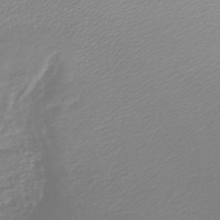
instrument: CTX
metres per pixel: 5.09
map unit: lHb
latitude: -44.1417
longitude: 61.1431
